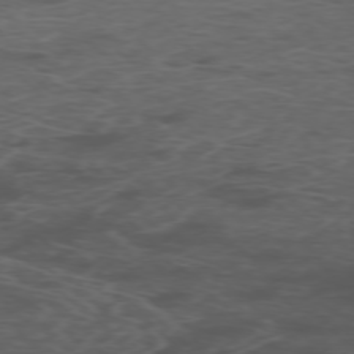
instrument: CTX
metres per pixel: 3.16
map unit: Ap
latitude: -76.0472
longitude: -67.6127
